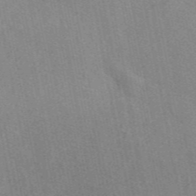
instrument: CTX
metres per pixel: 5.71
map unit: eAb
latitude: 46.9325
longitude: 114.2361
